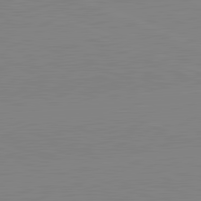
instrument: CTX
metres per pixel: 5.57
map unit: lApd
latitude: 81.8772
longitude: -157.1592
